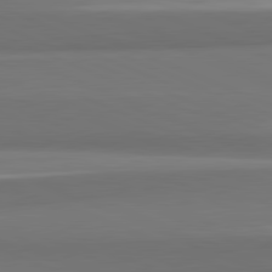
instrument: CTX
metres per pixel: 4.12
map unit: lApd
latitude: 82.0444
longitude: 171.7667
